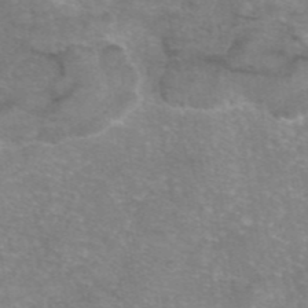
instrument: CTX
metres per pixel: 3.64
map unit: eAb
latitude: 46.1578
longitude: 102.7085
